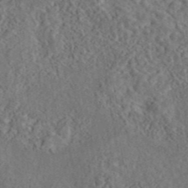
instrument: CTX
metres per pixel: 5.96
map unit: eAb
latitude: 43.4049
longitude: 114.8975
